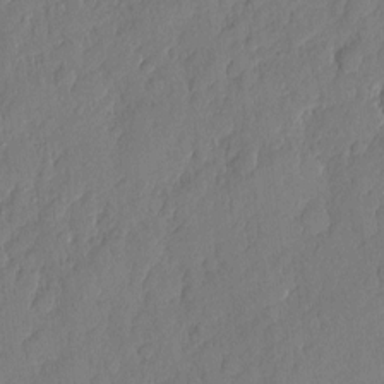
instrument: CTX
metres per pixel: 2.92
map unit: eHh
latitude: 5.9528
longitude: -74.8758
